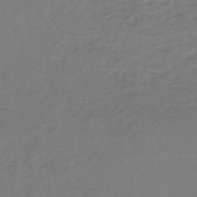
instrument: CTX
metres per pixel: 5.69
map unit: lHb
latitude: -46.3873
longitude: 63.7099
